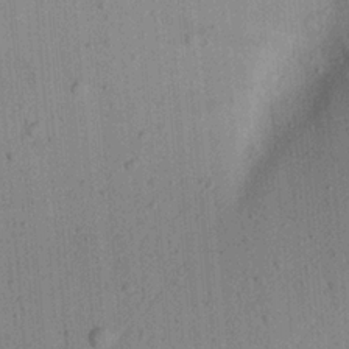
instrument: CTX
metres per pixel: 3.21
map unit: Aa
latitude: 22.1200
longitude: -144.2144
